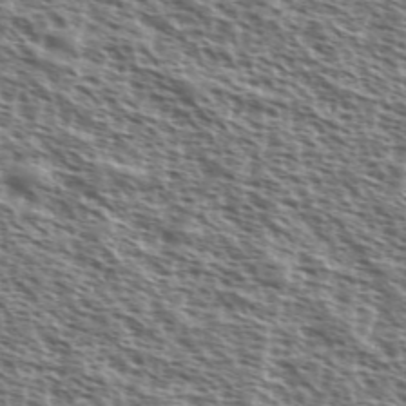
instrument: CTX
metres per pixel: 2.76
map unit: Ave
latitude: 37.8772
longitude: -111.7072
